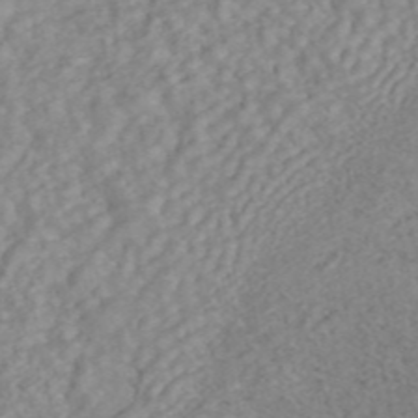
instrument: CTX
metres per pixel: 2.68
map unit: ANa
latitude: 45.9528
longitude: 24.0850
